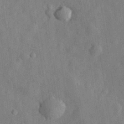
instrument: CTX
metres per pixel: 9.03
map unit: eHh
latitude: 29.7260
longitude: -76.6679
